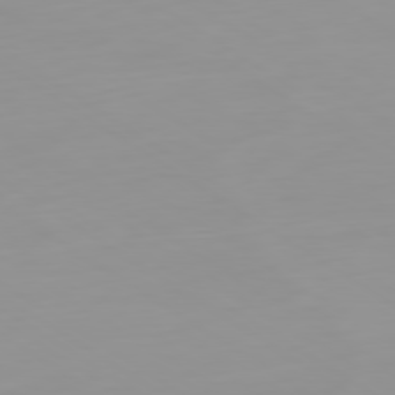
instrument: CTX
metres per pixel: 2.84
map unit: Ap
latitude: -80.1228
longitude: -59.1025
